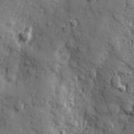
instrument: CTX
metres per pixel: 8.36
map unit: Hve
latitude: 25.4804
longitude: 146.8975
